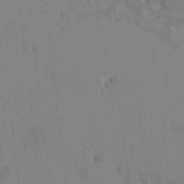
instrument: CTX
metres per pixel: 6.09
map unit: HNhu
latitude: 6.6301
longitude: 1.0109
